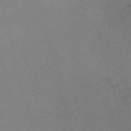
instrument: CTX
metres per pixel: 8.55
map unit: Nve
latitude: -56.7652
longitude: 59.2375
